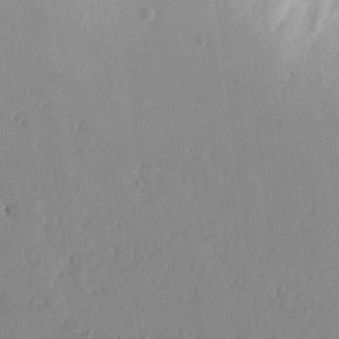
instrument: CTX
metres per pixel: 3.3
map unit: lAvf
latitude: 16.1956
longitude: -126.2901
